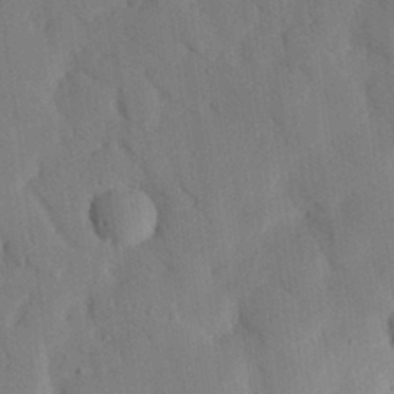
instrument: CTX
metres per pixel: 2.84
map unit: eHh
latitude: 26.9703
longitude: -79.8395
